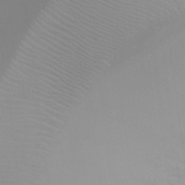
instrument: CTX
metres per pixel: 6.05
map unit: Ht
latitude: -1.0865
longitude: -19.1592
